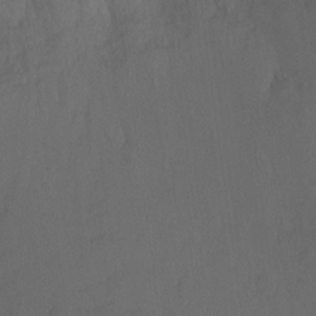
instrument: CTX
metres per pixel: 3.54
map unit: Ht
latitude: -11.1053
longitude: -35.0269
